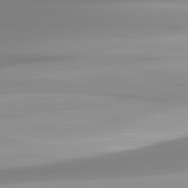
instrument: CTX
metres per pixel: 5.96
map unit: lApd
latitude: 82.8002
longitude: -138.2900
